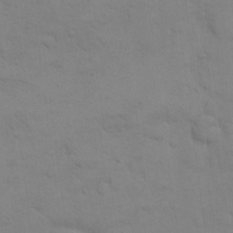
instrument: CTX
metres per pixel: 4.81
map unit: eHh
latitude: 17.1970
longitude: -66.5923
